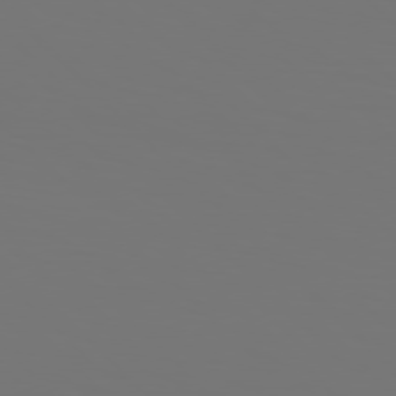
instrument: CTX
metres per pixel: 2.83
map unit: Hpe
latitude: 77.1592
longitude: -134.2900
